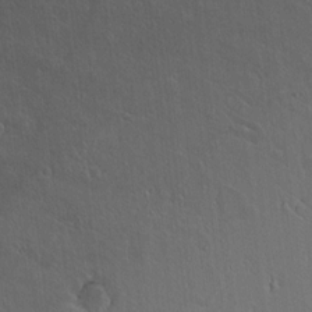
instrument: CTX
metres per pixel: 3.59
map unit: lAvf
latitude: 8.0444
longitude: 168.7841
